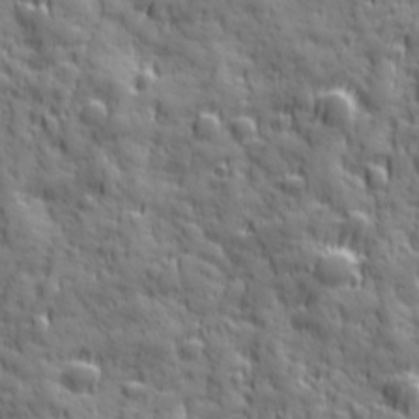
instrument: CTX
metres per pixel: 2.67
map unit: Ave
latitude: 19.4426
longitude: -132.5546
